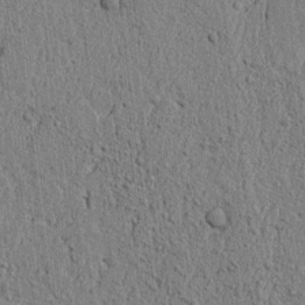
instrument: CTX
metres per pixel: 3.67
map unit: lAvf
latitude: 6.7246
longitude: 167.2754
